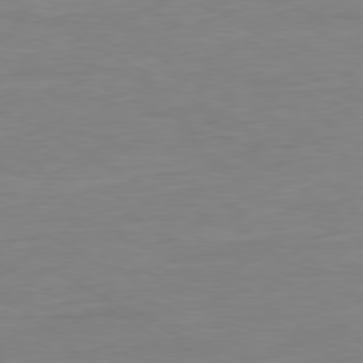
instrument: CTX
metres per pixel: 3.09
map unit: Ap
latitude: -80.5196
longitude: -61.8394
